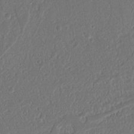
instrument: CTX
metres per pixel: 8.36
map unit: Nhu
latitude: 15.2726
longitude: -74.6302
